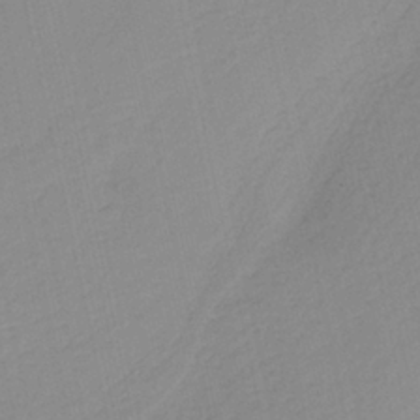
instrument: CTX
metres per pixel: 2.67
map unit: HNb
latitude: -36.3306
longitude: 56.3684
